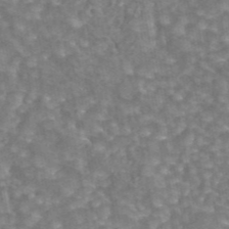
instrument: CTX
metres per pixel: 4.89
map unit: eAb
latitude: 44.3089
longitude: 106.4440
